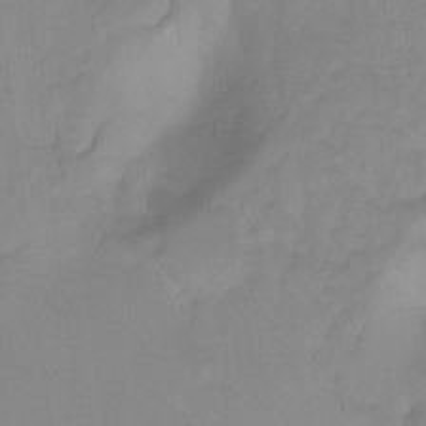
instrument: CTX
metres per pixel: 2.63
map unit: Hto
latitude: -8.7652
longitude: -42.5735
